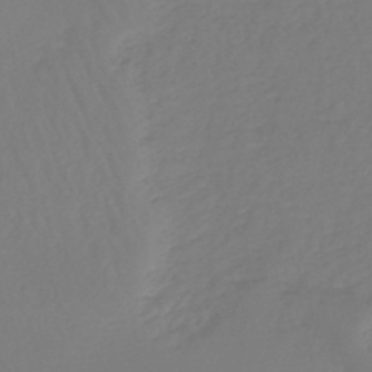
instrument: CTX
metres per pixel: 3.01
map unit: lHb
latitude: -45.5777
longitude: 62.4440
